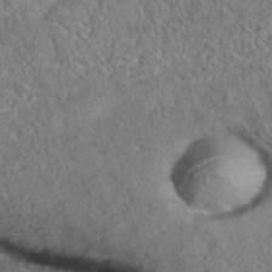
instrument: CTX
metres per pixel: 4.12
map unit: eAb
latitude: 35.5182
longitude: 106.9731
